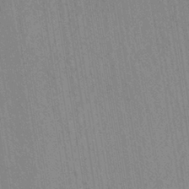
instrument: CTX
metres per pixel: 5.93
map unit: eHh
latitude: -39.8800
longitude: -26.8758
